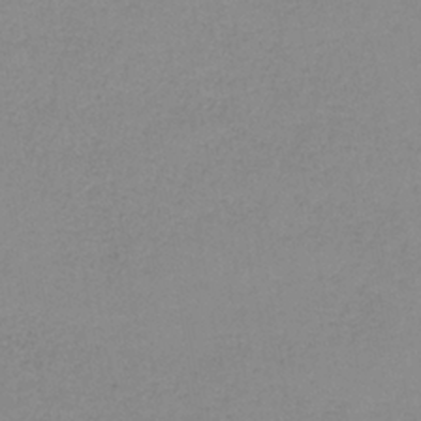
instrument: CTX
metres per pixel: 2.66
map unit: HNb
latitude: -35.4265
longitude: 51.8611
